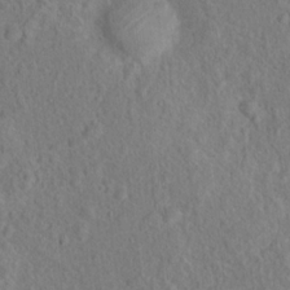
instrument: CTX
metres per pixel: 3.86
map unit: Nhu
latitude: 16.4034
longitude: -31.0459
